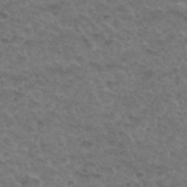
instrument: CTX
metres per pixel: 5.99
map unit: Hto
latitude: 32.5168
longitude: -48.7246
